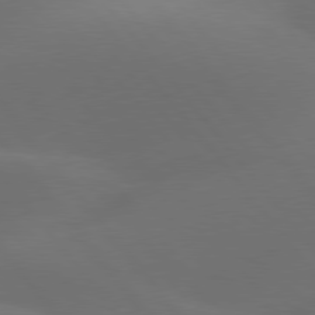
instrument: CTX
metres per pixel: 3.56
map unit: lApd
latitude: 78.0255
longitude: -52.7435
